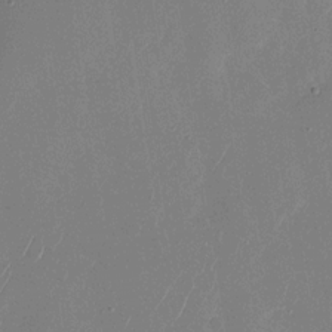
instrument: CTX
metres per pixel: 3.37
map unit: Nhu
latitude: -27.6721
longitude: -64.3089
